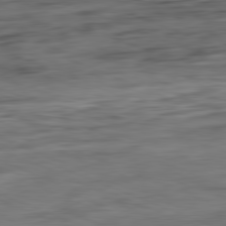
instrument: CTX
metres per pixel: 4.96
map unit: Ap
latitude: -81.5588
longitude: -80.6113
